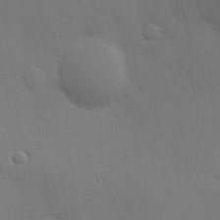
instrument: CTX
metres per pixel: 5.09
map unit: Hve
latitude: 18.8947
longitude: 150.9353
